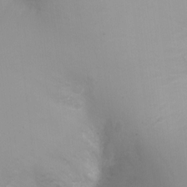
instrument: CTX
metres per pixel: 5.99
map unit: Ht
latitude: -4.4440
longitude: -29.0458
